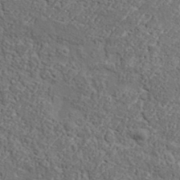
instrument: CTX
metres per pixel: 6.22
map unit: lHvf
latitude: 37.7072
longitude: -91.7828
